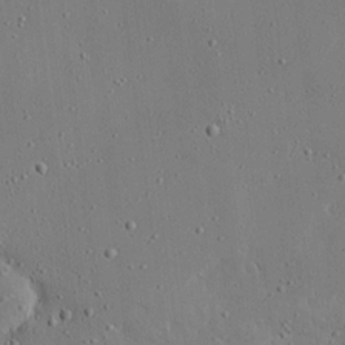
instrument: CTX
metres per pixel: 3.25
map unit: Ave
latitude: 16.6302
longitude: -139.1214
